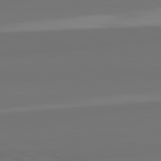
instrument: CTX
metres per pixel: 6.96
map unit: lApd
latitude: 82.3467
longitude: 159.0486
